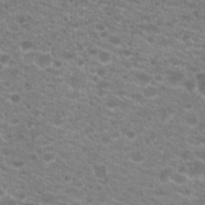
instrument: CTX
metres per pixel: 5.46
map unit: Hto
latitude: 20.4412
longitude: -39.0836
